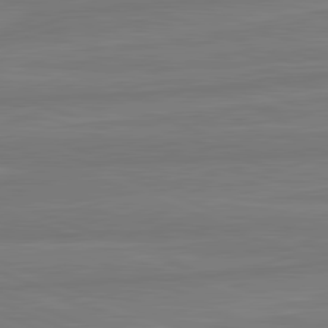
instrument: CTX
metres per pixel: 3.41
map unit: lApd
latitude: 81.8961
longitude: -175.2159
